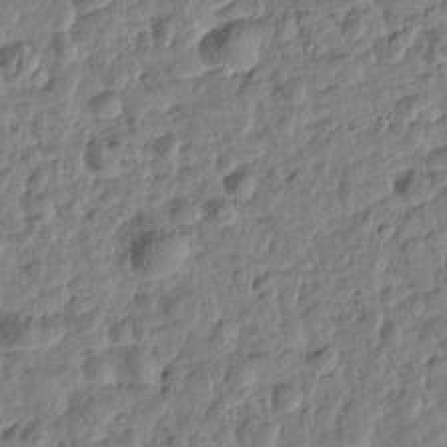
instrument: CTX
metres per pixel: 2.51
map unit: Htu
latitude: 0.8947
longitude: -179.7828
